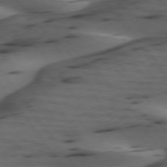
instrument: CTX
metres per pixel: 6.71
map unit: lApd
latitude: 75.4426
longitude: -70.4601
